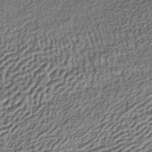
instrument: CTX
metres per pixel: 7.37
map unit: HNhu
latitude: -42.9352
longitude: 106.0472
